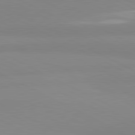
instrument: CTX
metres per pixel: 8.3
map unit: lApd
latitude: 81.3104
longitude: 179.8044
